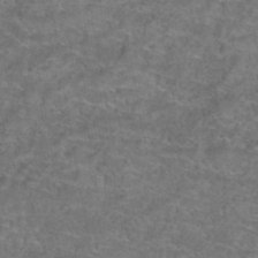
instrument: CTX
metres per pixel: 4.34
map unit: Hto
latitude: 39.5182
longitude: -42.6680
